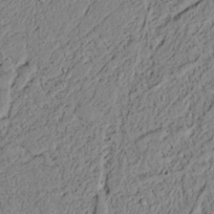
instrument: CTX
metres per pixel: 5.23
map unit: lAvf
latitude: 5.4804
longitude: 167.8422
